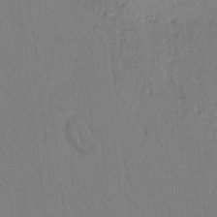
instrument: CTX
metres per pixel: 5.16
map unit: Htu
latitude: 0.1577
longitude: 172.6518
